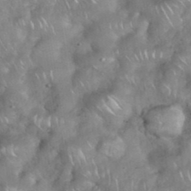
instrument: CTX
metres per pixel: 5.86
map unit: eHh
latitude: 38.5924
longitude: -58.4790
